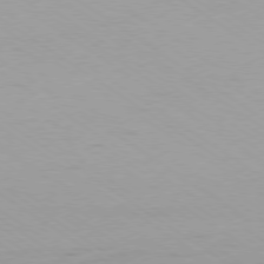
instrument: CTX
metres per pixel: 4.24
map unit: Ap
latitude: -79.3887
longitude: -94.3656
